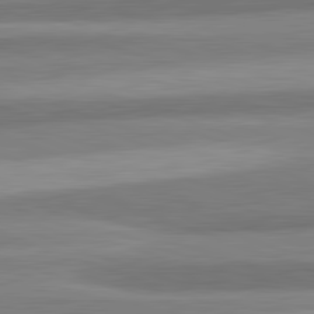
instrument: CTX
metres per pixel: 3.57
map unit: lApd
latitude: 82.3278
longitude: 179.3320
